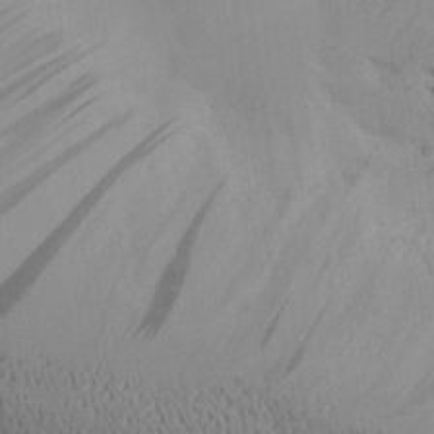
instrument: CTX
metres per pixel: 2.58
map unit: Aa
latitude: 27.7072
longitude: -132.1956
